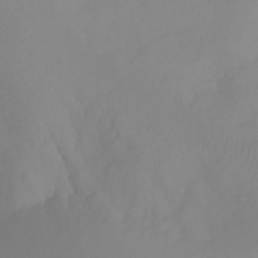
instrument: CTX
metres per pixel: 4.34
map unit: Aa
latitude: -13.4077
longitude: -59.1592
